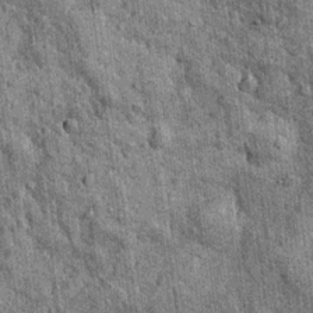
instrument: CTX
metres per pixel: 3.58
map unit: Nhu
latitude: 15.7450
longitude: -32.2711
